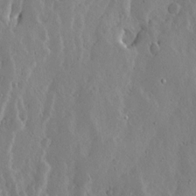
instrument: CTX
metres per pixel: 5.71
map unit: Ave
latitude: 13.3482
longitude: -136.5735
